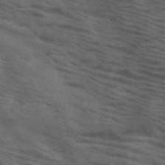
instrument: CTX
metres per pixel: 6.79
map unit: HNb
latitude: -46.3495
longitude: -45.3670
